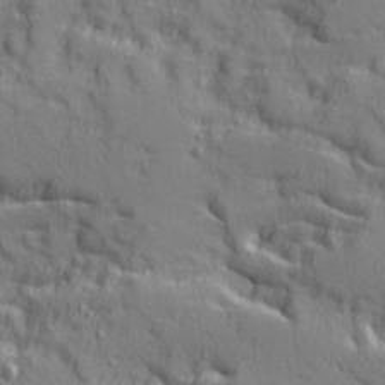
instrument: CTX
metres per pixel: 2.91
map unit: Ave
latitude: 10.6491
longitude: -101.7828
